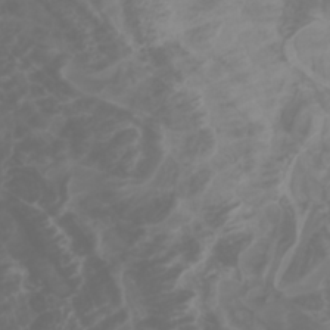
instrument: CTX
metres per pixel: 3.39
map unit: Htu
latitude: -1.0298
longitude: -77.3670
